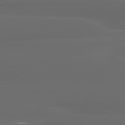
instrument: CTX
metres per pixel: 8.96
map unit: lApd
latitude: 80.3089
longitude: -118.0255
